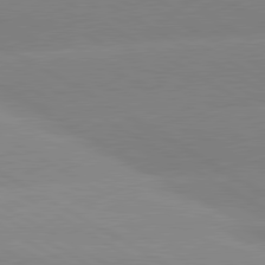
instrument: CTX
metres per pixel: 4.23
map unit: lApd
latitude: 80.5357
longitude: -152.4790
